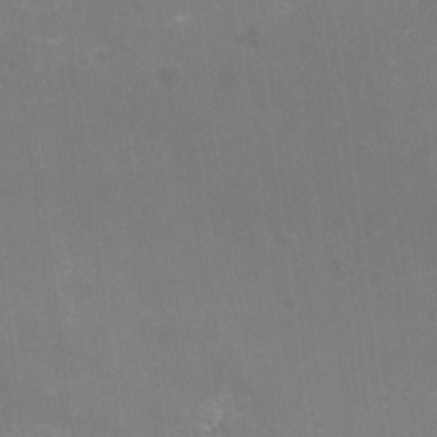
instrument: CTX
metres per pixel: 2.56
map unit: Nhu
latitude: -16.3496
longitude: -57.6127
